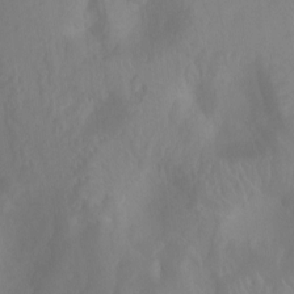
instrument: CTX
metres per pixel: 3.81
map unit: Ht
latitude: -6.8975
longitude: -20.0822
